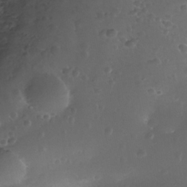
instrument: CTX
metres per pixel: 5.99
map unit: Nhe
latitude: -35.9556
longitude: -131.0081
